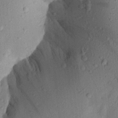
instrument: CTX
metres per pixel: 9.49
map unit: Aa
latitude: 20.8380
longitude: -147.7072
